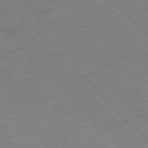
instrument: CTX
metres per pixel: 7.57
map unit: Hpe
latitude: -77.3510
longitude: -11.6316
